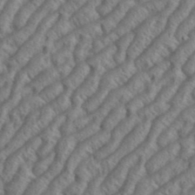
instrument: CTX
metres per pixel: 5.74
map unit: eHh
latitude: 37.2726
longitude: -137.6127
